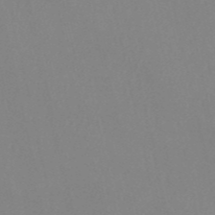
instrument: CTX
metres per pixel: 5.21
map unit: HNb
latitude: -52.8597
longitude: -50.3845
